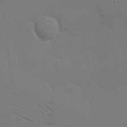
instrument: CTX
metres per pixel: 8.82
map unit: eHh
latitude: 18.5734
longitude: -66.8191
